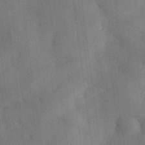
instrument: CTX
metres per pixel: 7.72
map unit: eHh
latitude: 30.2523
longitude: -77.0836
